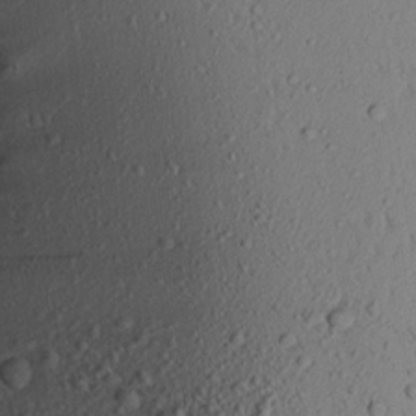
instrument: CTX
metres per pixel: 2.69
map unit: Aa
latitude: 18.1389
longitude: -148.5924
